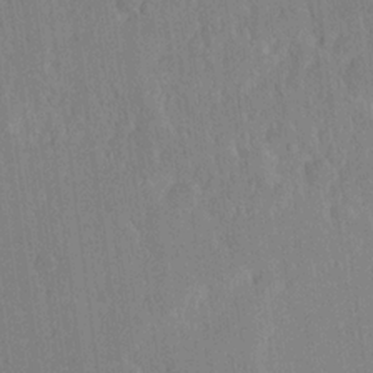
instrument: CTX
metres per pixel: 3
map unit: Ave
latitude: 20.8947
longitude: -136.7813
